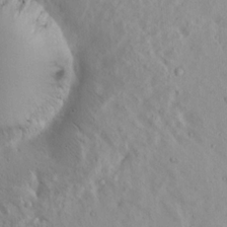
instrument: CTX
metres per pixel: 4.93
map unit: eHh
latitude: -0.5196
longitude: 18.0472
